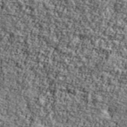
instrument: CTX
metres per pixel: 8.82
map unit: Ave
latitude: 42.4979
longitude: -111.2537
